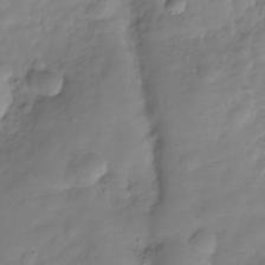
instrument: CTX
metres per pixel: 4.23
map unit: Hve
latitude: -29.6911
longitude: 93.9178
